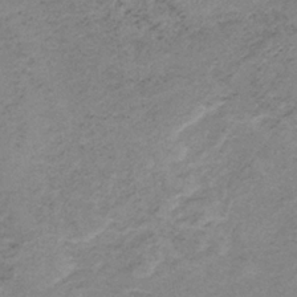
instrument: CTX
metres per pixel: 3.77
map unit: HNb
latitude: -33.6722
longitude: 63.2187
